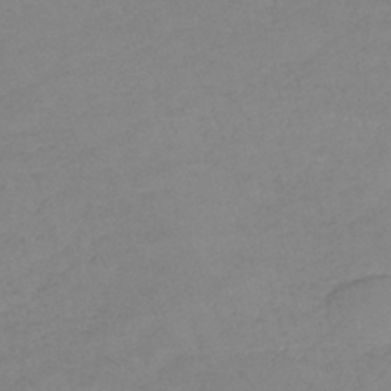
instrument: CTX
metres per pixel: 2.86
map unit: lHb
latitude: -41.8989
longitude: 72.8786
